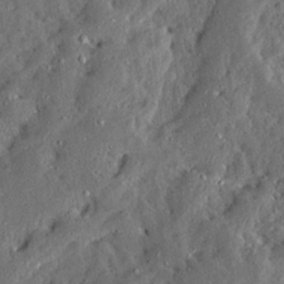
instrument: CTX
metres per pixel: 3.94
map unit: Ave
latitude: 13.7261
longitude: -137.2915
